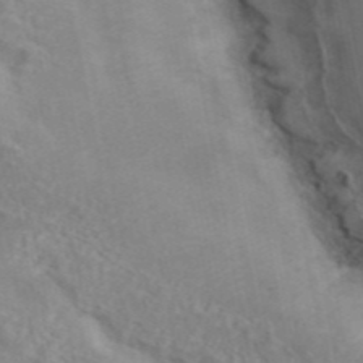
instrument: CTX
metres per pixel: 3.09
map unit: ANa
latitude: 46.5735
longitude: 27.2564
